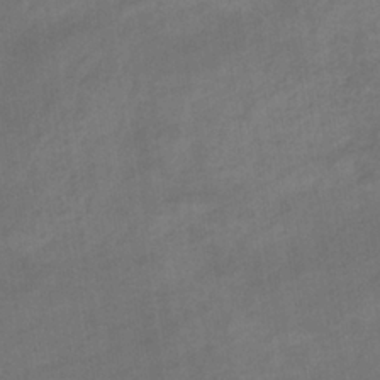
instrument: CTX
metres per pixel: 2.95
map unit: eHb
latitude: -36.0850
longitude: 79.1431
